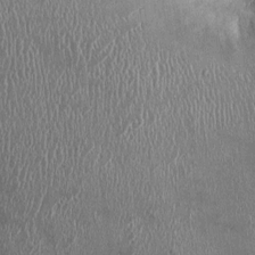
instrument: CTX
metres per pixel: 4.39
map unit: Ht
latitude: -2.2172
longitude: -13.2726
